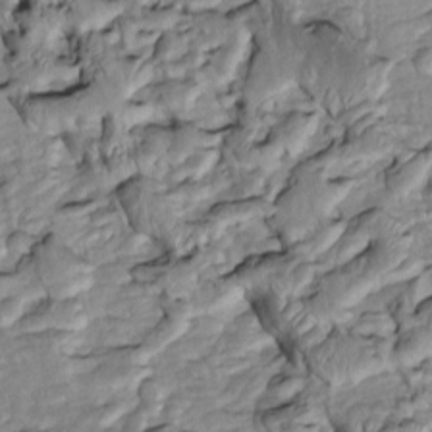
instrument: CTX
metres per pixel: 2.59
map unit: Htu
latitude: -6.2172
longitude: 154.1228
